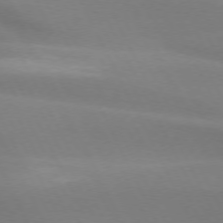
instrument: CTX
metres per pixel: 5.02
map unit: lApd
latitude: 73.1593
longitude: -49.2915
